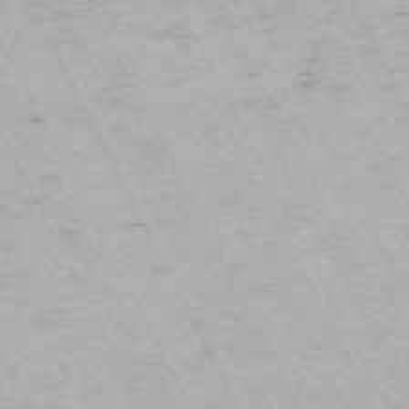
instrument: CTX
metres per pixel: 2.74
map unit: Hpe
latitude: -71.4077
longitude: 11.8611
